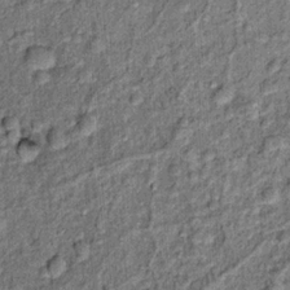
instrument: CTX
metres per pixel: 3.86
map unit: Hto
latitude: 14.6491
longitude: -34.8380
